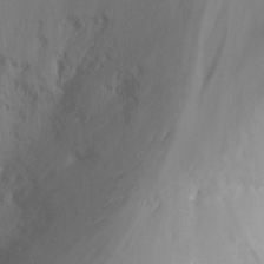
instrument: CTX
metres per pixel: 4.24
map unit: Nhu
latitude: -12.2551
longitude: -67.2725
